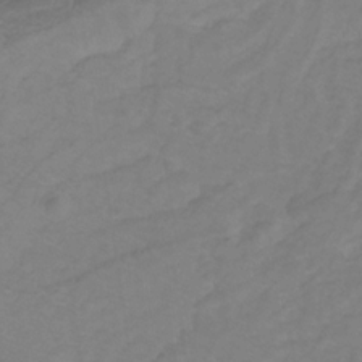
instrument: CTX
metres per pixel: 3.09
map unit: lHb
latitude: -31.1431
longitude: 65.4266
